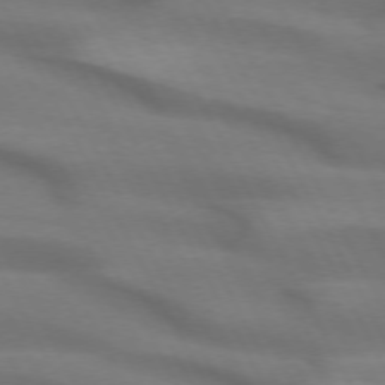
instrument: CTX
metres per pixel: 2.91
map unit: lApd
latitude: 72.4979
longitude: -49.0458
